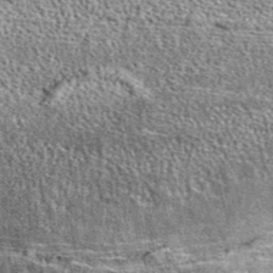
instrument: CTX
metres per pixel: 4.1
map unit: eAb
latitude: 37.1025
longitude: 110.2739
